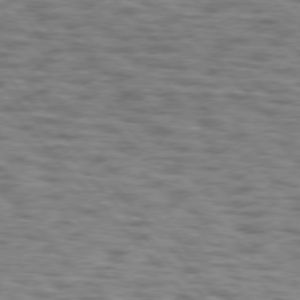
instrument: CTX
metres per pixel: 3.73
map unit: lApd
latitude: 76.1766
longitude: -70.1011
